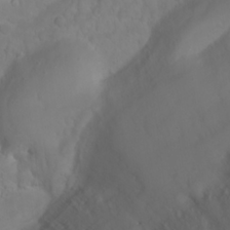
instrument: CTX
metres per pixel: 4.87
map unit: Nhu
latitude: 23.6694
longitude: -64.5357
